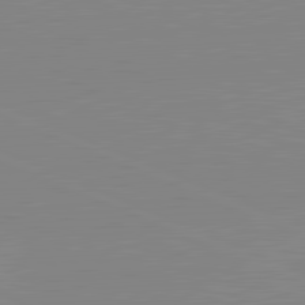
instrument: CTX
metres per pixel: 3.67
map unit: lApd
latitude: 81.6883
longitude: -157.0080
